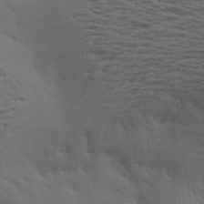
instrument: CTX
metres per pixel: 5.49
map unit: Aa
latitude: 19.8016
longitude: -145.0458
